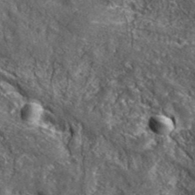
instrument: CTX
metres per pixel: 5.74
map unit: lHvf
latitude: 42.0255
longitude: -90.0822
